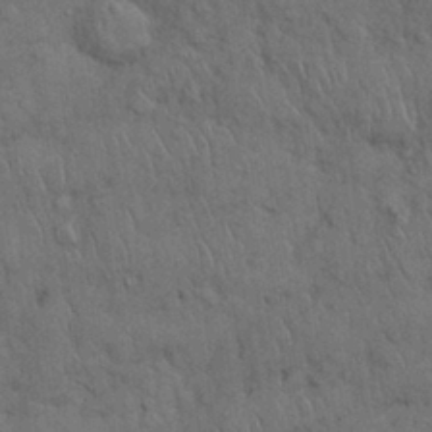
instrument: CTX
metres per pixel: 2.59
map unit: Nhu
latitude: 27.9906
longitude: -68.5735
